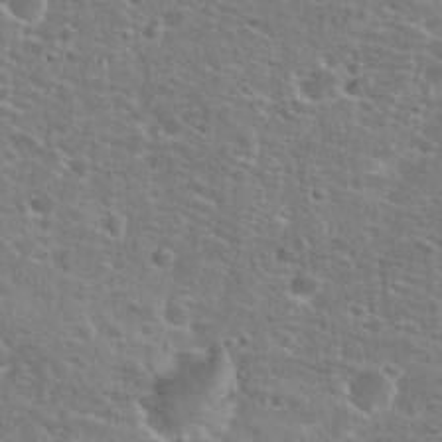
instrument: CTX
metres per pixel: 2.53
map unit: Hto
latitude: 25.5560
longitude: -49.0458
